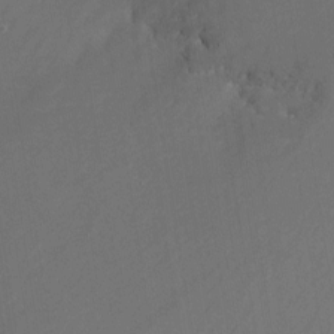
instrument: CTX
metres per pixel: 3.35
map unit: Nhu
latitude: -12.6519
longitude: -72.7813
